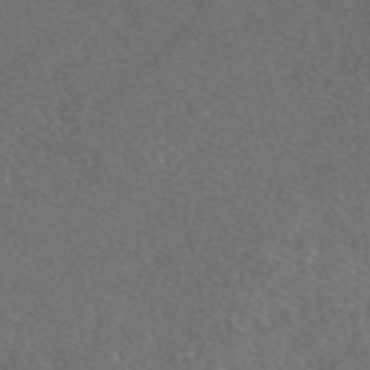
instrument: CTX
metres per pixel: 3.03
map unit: eAb
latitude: 47.7639
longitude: 117.2564
